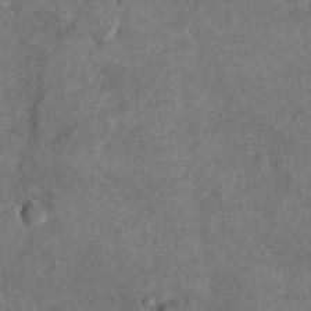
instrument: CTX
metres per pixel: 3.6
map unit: Hto
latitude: 8.1956
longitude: -36.0255
